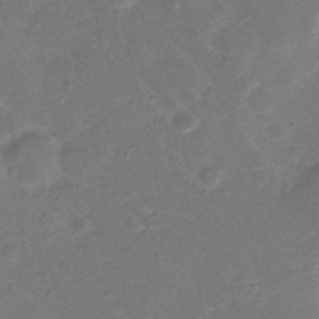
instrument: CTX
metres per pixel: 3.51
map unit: Nhu
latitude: 1.8961
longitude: -15.9151
